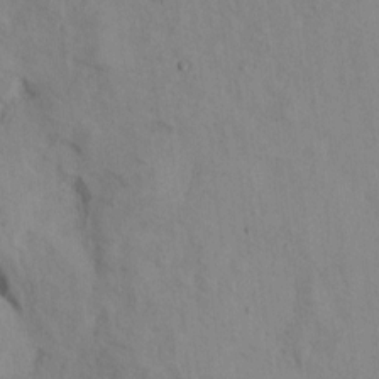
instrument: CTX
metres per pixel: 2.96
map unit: Hto
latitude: 7.0269
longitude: -60.3467
